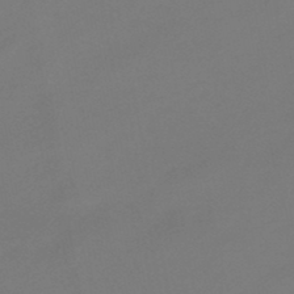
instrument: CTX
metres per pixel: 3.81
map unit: eHb
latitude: -46.9730
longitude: 85.9556
